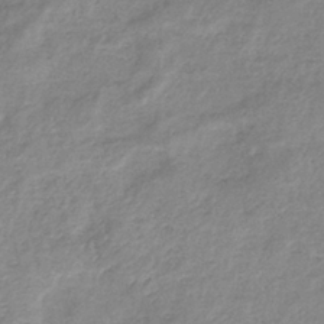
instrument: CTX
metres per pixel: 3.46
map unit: eHb
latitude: -36.5007
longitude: 75.1620
